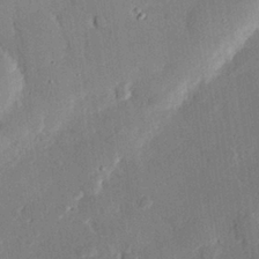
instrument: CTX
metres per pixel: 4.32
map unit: eHh
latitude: 28.3089
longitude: -80.9703
